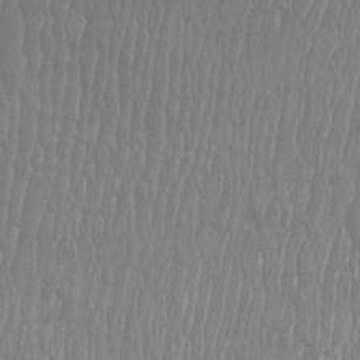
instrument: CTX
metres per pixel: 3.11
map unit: Htu
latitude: -9.2943
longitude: -75.8772
